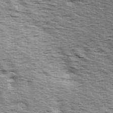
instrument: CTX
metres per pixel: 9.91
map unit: Ave
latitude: 14.4412
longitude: -104.4412
